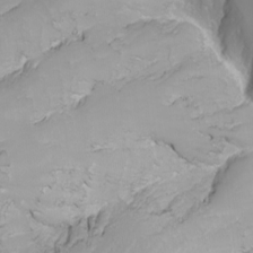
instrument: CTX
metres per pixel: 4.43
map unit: Nhu
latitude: -8.3117
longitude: -82.3467
